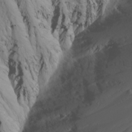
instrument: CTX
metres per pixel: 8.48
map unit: Nhu
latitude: -4.7274
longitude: -87.0647
